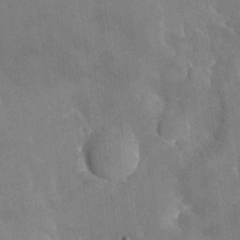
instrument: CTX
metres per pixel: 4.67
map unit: Nhu
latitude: -28.3306
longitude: -58.1956
